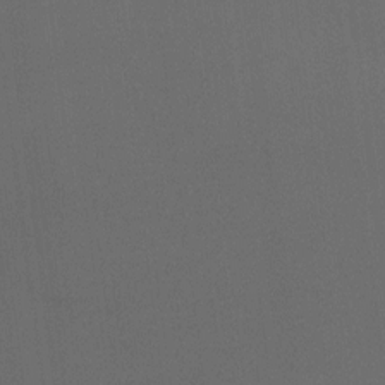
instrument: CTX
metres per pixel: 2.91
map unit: Ht
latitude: -8.6707
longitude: -32.6679
